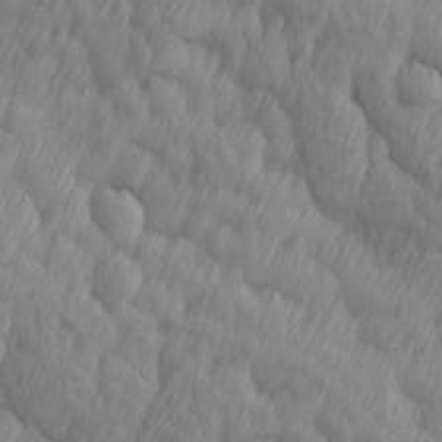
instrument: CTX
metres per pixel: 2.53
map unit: Ave
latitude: 13.0081
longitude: -106.0444
